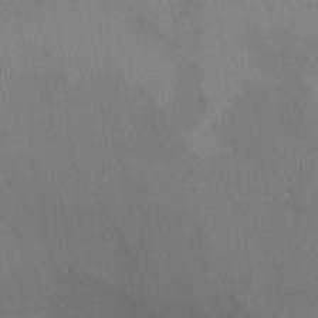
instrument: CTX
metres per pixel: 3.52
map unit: Hto
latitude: 7.0269
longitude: -37.6505
